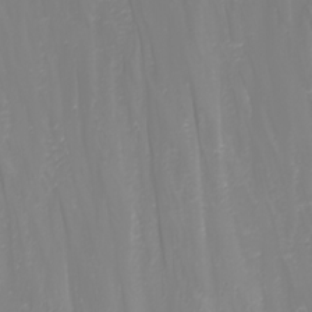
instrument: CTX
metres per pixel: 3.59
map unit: Nhu
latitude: -1.9367
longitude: -76.2144
